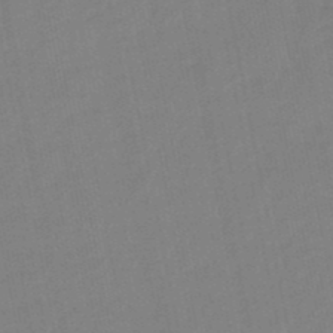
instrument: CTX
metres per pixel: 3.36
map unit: lHb
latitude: -48.6141
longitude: 75.9745
